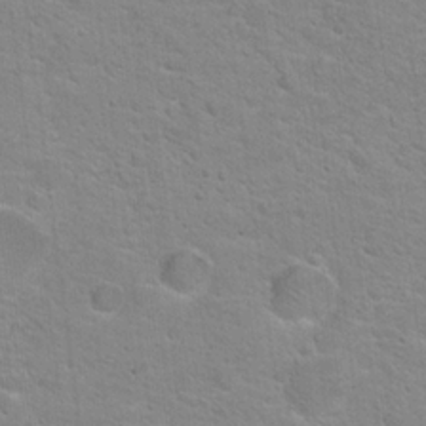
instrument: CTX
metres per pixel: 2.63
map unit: Hto
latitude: 17.7072
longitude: -36.8947
